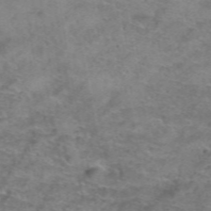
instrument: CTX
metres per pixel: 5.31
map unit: Hto
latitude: 39.1403
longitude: -41.5938
